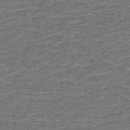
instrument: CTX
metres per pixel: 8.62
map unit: lHb
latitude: -41.8611
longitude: 53.6721
